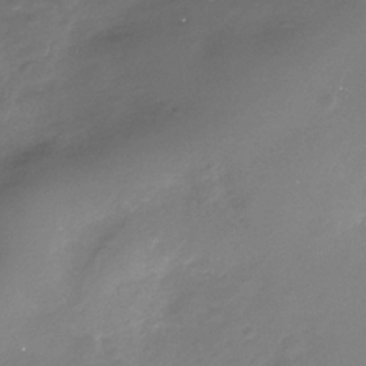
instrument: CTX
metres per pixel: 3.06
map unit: Nhe
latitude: -35.2376
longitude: -92.2333
